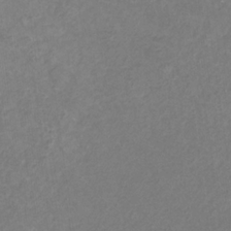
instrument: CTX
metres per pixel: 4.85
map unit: eHb
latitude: -31.4265
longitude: 68.6518
